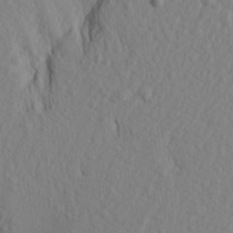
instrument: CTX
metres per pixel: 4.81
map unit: Aa
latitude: 16.8191
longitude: -143.9717
